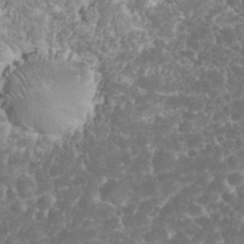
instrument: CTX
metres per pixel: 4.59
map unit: eHh
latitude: 32.8191
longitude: -63.7261
